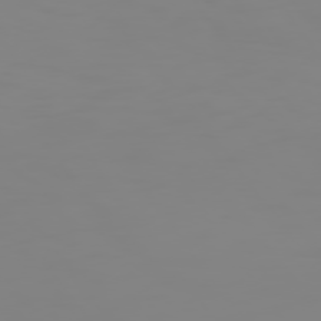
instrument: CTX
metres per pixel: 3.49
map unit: Hpe
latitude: 74.5168
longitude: -126.8380
